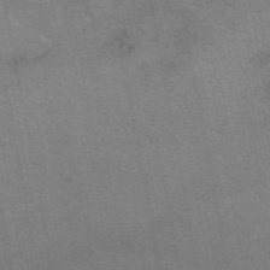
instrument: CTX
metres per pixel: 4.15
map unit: eAb
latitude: 50.1766
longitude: 105.0675
